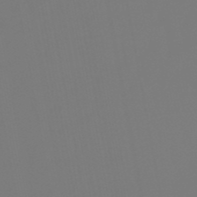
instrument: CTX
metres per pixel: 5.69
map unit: eHb
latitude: -50.8408
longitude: 74.8219
